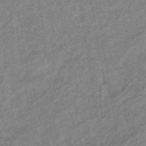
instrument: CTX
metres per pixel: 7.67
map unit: eHb
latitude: -40.3495
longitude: 81.8800
